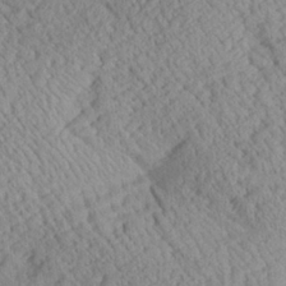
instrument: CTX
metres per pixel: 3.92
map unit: Aa
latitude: 24.8002
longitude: -134.2144
